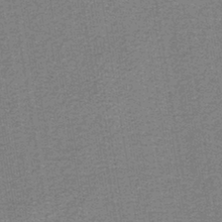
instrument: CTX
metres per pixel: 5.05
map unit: lHb
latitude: -40.7274
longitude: 56.6329
